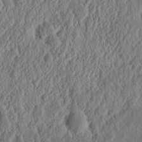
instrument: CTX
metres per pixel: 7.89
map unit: Nhu
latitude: 14.1956
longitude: -73.9717
